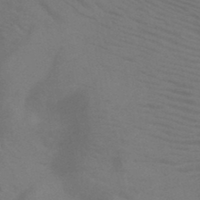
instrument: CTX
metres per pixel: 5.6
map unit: HNb
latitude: -47.1809
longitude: -46.5735
